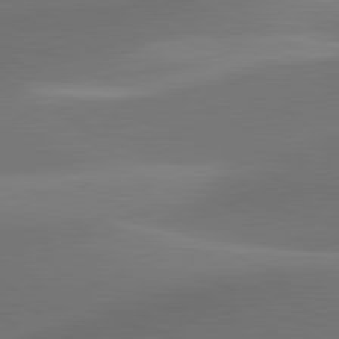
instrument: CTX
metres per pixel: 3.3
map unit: lApd
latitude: 81.2159
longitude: 131.0486
